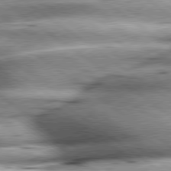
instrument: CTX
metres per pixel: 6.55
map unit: lApd
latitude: 79.7072
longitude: -140.8380
